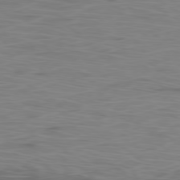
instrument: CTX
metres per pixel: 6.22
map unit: Ap
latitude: -79.0675
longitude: -74.9514
